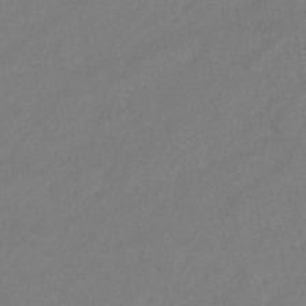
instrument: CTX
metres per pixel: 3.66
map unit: eHb
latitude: -39.8423
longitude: 82.2550
